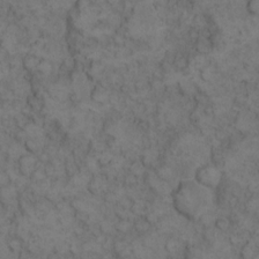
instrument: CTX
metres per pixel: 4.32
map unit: eHh
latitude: 13.5371
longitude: -64.6301
